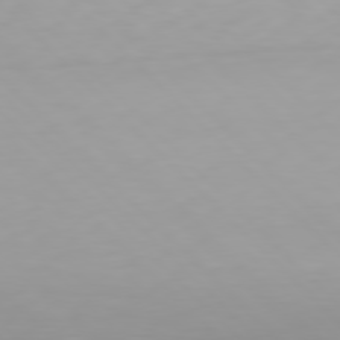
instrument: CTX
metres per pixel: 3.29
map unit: Hpe
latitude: 77.1592
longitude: -164.1200
